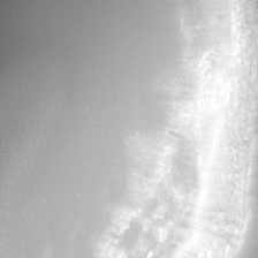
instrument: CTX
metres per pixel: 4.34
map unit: lHvf
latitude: -15.3510
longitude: -98.2711
